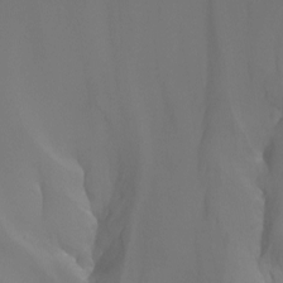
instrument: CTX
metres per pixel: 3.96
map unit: Nhu
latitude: -14.4629
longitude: -58.9892
